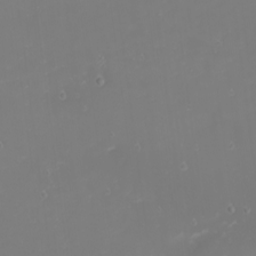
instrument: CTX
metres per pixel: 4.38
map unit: eHh
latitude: -1.1432
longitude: -79.6505
